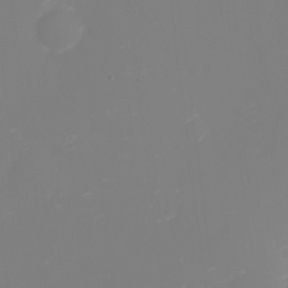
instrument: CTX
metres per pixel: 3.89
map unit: eHh
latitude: -2.1794
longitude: -75.4426
